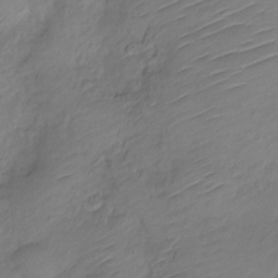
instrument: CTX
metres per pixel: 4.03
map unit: Nve
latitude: -17.3321
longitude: 106.5952
